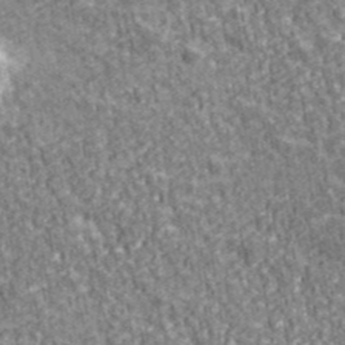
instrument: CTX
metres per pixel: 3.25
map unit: eHh
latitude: 43.3482
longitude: -91.3104
